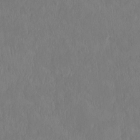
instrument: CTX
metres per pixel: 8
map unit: HNhu
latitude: 2.8569
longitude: -5.2915
